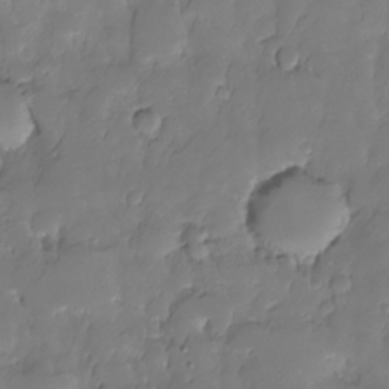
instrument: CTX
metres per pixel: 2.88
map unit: HNhu
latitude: -23.8989
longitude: 50.4818
